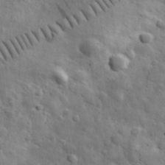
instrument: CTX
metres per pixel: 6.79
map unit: eHh
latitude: 31.5749
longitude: -73.4427
